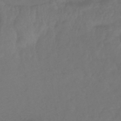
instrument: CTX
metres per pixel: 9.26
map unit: lHb
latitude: -43.7099
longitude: 81.2943
